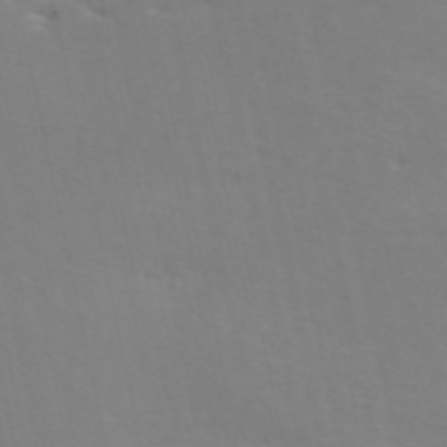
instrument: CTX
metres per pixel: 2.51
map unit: ANa
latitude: 50.4034
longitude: -81.5371
